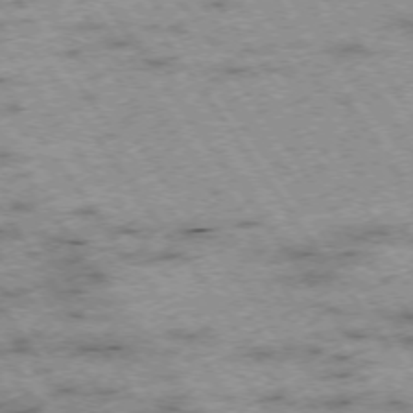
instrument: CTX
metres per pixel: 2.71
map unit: Hpe
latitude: -74.5763
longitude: 3.8044
